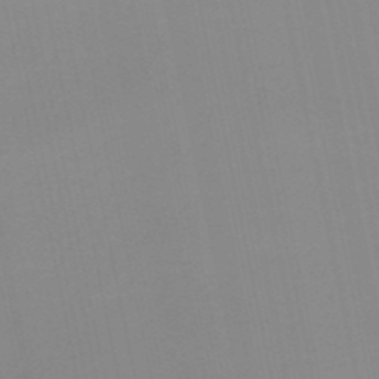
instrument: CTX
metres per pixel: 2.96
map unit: HNb
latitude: -50.9542
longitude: -50.7624
